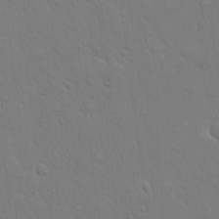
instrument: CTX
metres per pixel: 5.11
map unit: eHh
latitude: 17.6883
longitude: -62.8380
